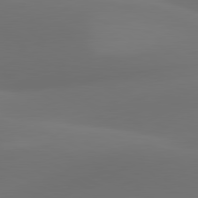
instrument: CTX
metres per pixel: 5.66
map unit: lApd
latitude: 81.2348
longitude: 128.8408
